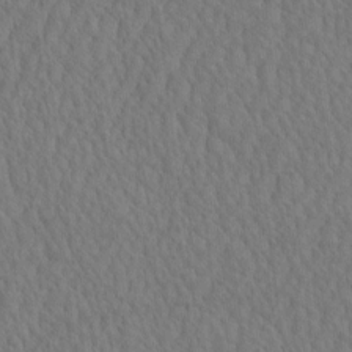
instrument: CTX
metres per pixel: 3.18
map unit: eHh
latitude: -2.7274
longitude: 15.5022
